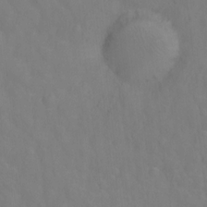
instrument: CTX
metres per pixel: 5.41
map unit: Ht
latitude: -1.5022
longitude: -33.8772
